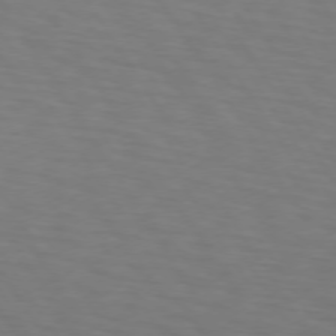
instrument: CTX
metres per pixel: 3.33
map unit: lApd
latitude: 73.0837
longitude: -75.4615
